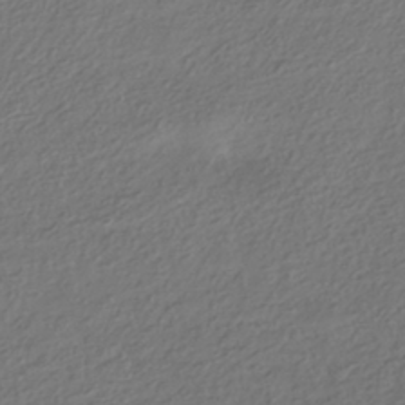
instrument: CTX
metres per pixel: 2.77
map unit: HNhu
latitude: -41.4265
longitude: 106.9731
